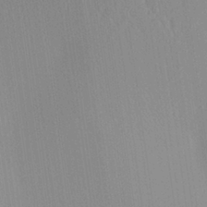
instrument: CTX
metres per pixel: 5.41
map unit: Aa
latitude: 25.0647
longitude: -137.4238
